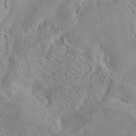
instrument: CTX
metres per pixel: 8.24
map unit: eAb
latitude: 41.4048
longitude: 105.3509
